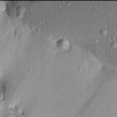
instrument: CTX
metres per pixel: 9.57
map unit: Aa
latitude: 17.9906
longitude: -145.3670
